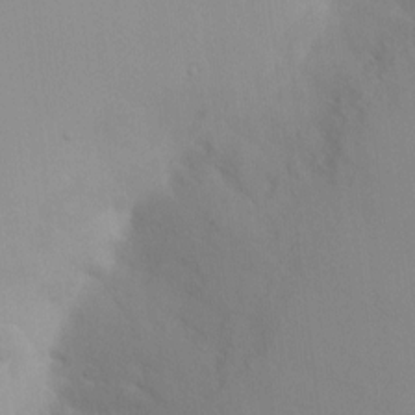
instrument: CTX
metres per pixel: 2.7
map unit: HNhu
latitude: 6.4412
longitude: 2.1038
